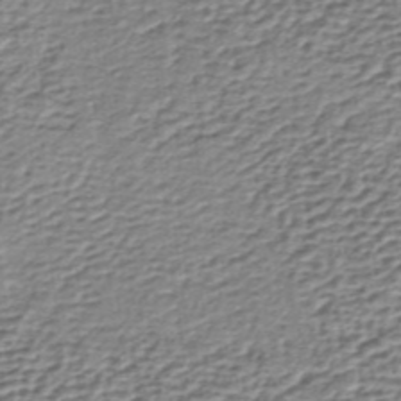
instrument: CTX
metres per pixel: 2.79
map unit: lHb
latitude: -35.2943
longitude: 60.3684
